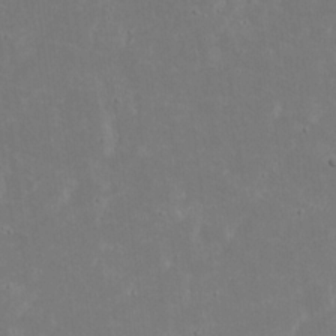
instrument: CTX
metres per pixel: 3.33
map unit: eHh
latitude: 18.3278
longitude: -72.5357
